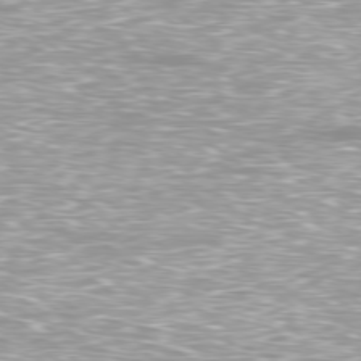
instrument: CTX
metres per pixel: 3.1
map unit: Ap
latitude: -79.2565
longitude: -66.9324
